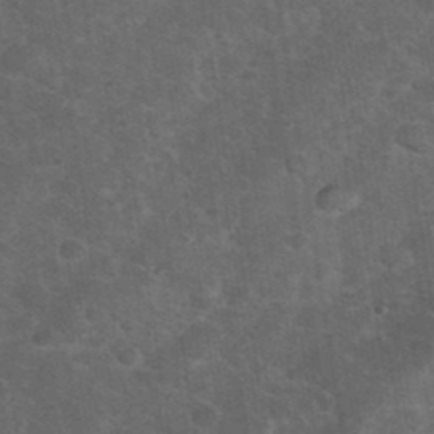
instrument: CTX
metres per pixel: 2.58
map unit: eHh
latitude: 37.7828
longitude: -66.8380
